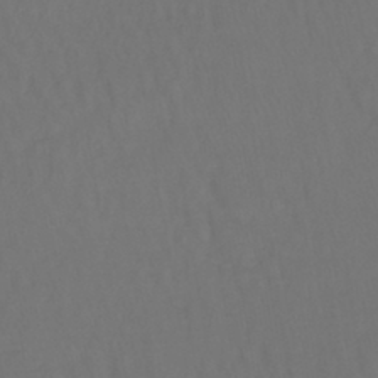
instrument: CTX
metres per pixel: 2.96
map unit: lHb
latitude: -42.9163
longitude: 65.8045
